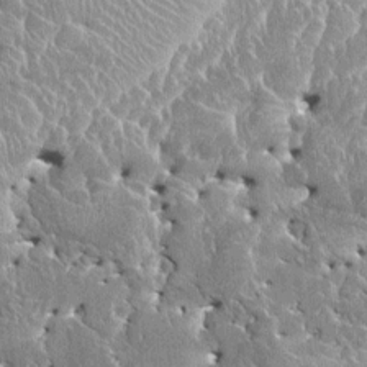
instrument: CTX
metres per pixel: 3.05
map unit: HNhu
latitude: 2.7246
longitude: 7.9367
